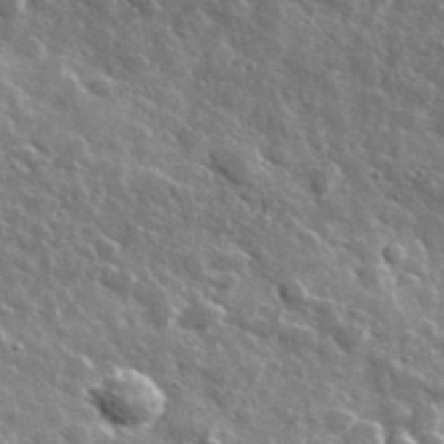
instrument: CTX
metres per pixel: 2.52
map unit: lHvf
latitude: 36.7058
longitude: -88.7436
